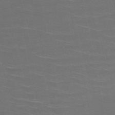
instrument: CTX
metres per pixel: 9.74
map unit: HNb
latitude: -50.7274
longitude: -46.8380
